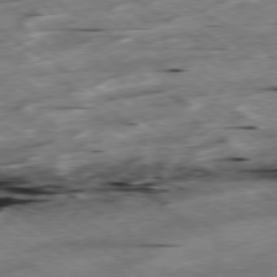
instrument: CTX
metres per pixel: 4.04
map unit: Hpe
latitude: -78.7274
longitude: -20.8947
